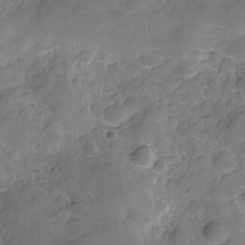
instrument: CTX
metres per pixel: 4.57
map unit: Hve
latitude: -29.3132
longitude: 92.6707
